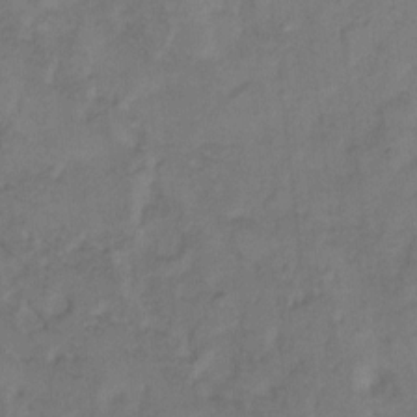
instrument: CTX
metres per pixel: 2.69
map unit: Hto
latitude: 7.1592
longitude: -61.5560
